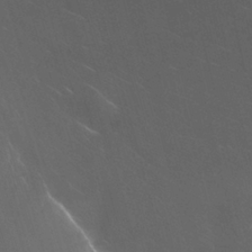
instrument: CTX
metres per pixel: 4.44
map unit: Nhu
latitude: -12.3306
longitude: -72.9325
